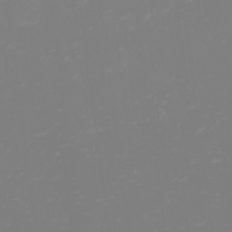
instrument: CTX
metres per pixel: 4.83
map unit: eHh
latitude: -2.7841
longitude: -75.2159
